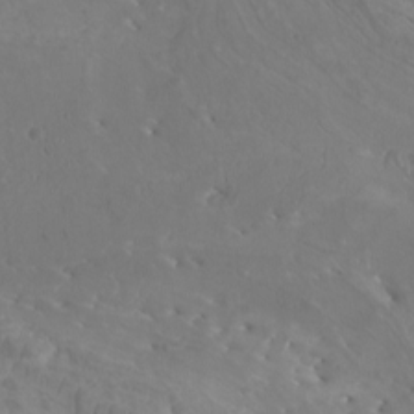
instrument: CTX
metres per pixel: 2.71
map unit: Htu
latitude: -6.7841
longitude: -75.4426
